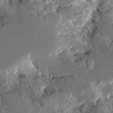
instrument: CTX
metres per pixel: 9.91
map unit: Aa
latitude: 10.4034
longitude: -126.1389
